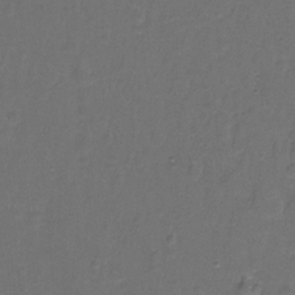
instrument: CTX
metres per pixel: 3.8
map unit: Hto
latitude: -11.3510
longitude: -38.9136
